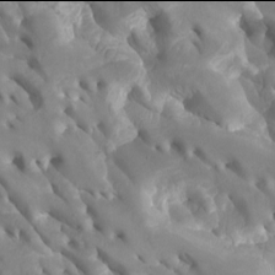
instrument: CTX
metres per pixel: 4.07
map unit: Htu
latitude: -6.0094
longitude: -76.9891
